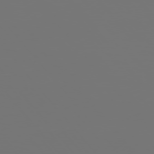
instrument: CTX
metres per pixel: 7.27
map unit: Hpe
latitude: 75.8772
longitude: -127.3860
